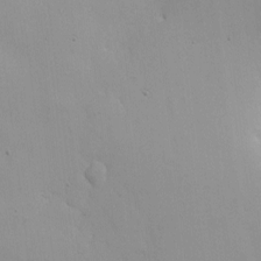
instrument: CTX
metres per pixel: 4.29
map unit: Nhe
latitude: -2.2928
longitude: -58.8758
